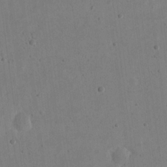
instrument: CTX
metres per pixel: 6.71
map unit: eHh
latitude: 21.3671
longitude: -69.7828
